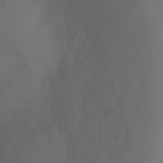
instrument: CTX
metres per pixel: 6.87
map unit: Ht
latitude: -3.0297
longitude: -27.8961
